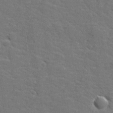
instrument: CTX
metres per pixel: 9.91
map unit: lHvf
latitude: 25.9150
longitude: 142.5006
